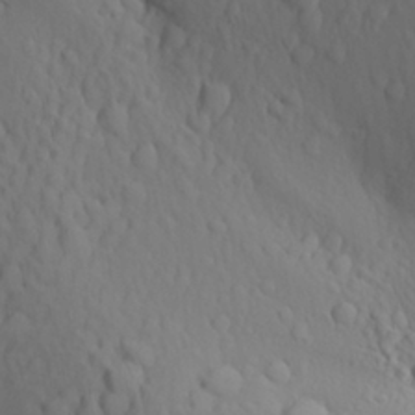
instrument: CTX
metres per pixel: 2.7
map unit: Aa
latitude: 26.4223
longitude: -136.0822
